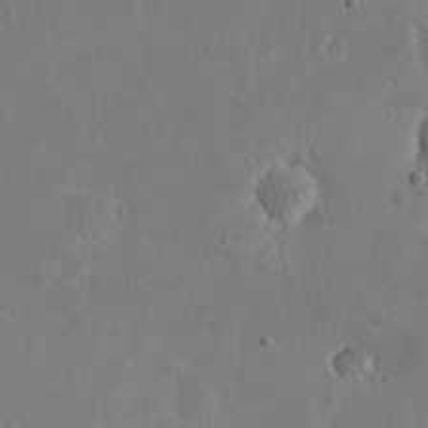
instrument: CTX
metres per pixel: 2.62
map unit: eHh
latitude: 21.0459
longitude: -68.8569
